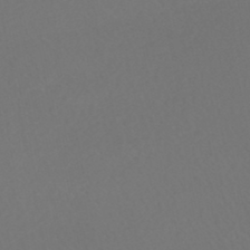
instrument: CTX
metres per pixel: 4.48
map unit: HNhu
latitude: -48.1606
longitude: 103.1998
